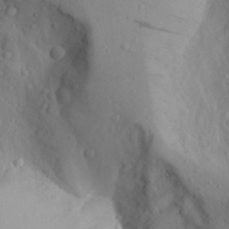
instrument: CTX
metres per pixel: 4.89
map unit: Aa
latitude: 25.4048
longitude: -147.5749
